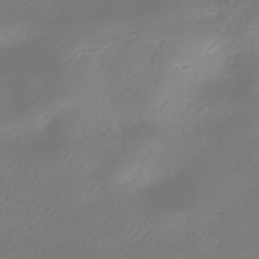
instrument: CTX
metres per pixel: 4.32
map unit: HNhu
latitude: -40.3684
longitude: 100.4440
